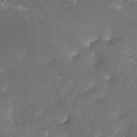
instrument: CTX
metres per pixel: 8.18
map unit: Nhu
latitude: -8.2550
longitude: -80.9136
